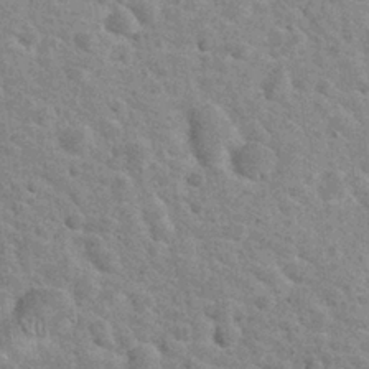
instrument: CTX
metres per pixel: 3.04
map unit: Hto
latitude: 24.1199
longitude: -49.4426
